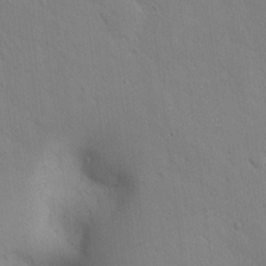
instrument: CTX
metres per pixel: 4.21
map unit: lAvf
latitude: 9.1970
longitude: 168.2172
